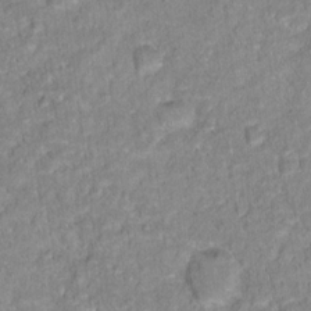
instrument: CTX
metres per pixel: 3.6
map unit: Hto
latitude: 16.8758
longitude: -37.1026
